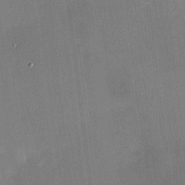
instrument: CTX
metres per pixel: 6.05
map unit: HNhu
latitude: 7.2726
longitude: 7.6155
